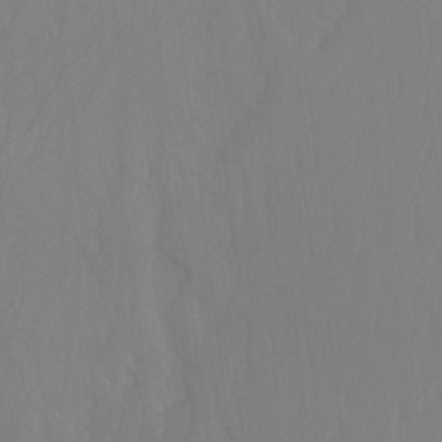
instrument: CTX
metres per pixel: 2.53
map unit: Ht
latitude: -14.6519
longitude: -50.0444
